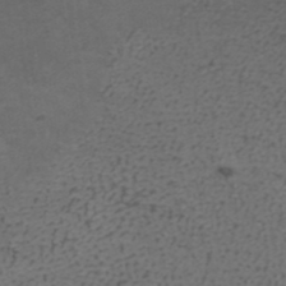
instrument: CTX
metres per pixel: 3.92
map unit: ANa
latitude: 38.6868
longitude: 23.2943
